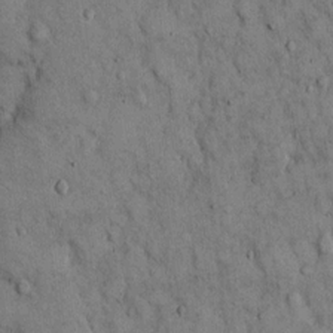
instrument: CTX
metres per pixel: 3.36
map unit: Hto
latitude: 13.1970
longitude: -60.2144
